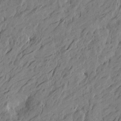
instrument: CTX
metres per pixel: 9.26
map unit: Htu
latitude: -4.8786
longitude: -179.1026
